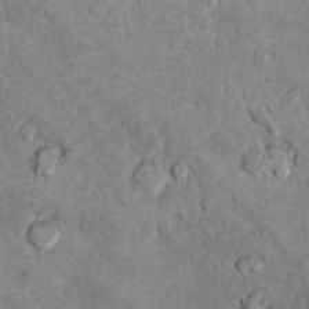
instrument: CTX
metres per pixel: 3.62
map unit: Hto
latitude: 10.0822
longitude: -36.3089
